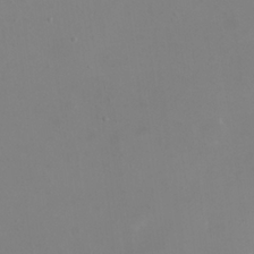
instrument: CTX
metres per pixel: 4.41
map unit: eHh
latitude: 23.7638
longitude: -65.9150
